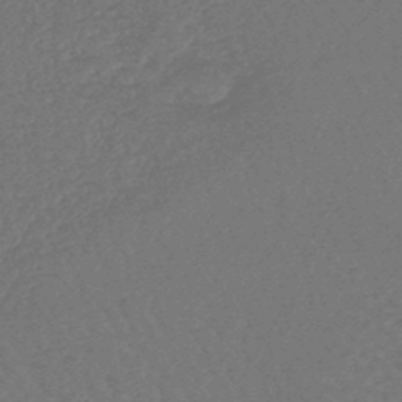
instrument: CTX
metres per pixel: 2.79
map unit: lHb
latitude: -43.8044
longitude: 79.0864
